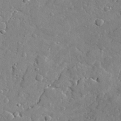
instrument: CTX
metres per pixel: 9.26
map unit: lAvf
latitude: 28.3089
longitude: -107.9339
